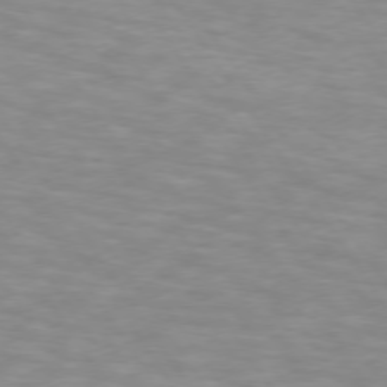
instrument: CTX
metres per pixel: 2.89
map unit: lApd
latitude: 74.0822
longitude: -54.0633
